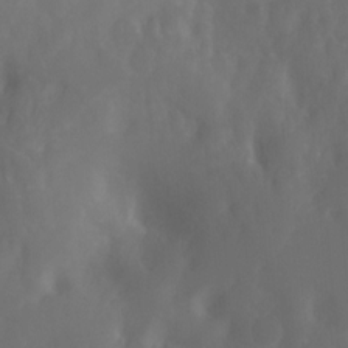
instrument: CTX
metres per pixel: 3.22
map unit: Nhu
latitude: -12.8975
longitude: -72.4034
